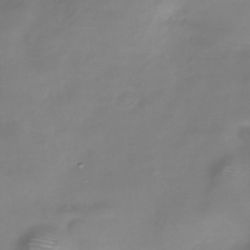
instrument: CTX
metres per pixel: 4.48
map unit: Hve
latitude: -31.4076
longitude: 94.4251
